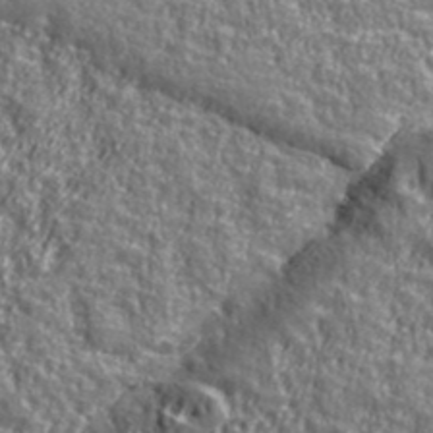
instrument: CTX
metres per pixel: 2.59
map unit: eHh
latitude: 42.9325
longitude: -91.4237
